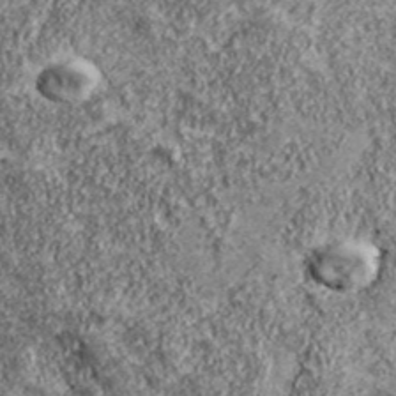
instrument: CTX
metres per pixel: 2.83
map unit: eHh
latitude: 43.1970
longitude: -89.3860
